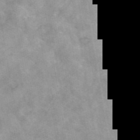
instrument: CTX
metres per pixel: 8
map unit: eAb
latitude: 45.2348
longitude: 125.1431
